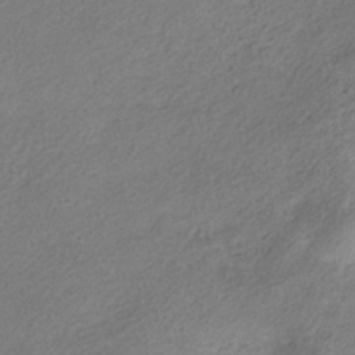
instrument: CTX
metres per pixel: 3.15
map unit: ANa
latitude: -37.2753
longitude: 94.4062
